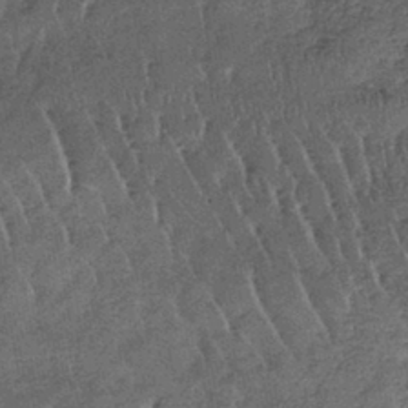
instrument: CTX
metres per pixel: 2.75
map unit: lHb
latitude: -39.4643
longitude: 67.8990
